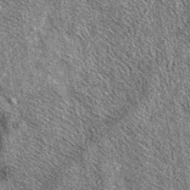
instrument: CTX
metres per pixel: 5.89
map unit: eAb
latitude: 37.9339
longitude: 105.6533
